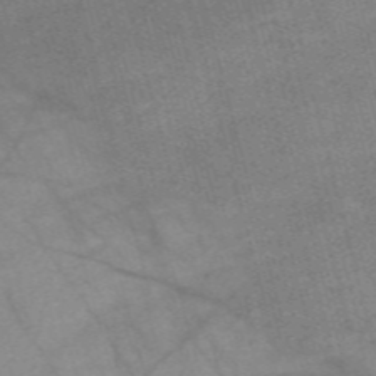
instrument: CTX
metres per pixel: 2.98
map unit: Nve
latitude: -58.9163
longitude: 64.6519
